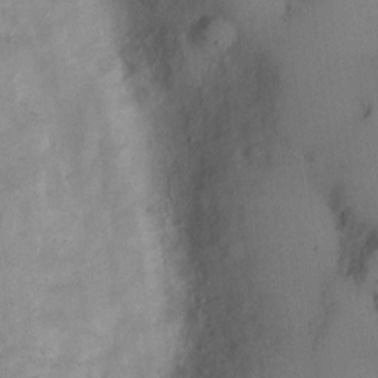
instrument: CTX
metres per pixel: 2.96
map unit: Hto
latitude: 11.0270
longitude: -59.0836
